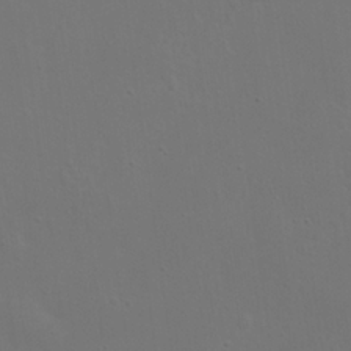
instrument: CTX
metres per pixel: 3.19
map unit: eHh
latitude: 23.8583
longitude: -69.5938
